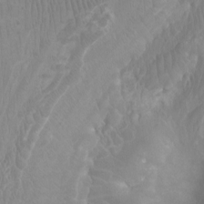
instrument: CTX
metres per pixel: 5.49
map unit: Ht
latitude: -2.1794
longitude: -17.4237
